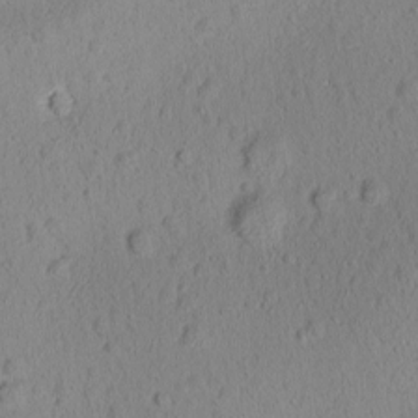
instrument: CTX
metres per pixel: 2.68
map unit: Ave
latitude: -9.6533
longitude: -121.6505
